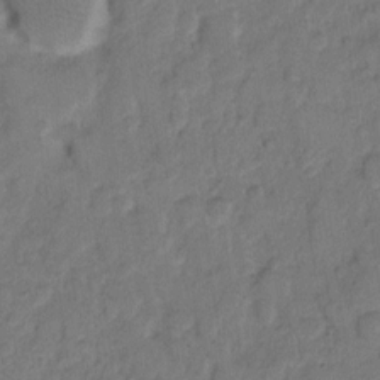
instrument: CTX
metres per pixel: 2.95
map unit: eHh
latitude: 9.7072
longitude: -64.4223
